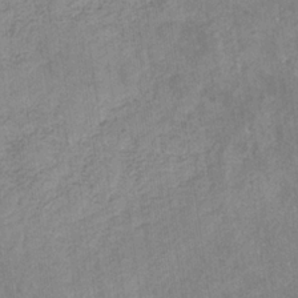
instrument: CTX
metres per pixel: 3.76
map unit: eHb
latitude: -30.5196
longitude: 69.1620
